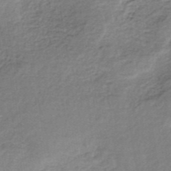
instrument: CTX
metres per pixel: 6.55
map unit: lHb
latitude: -36.7085
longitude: 60.7085
